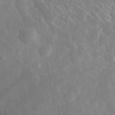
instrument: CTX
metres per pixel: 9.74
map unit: lHvf
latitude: 34.4412
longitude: -86.4790
